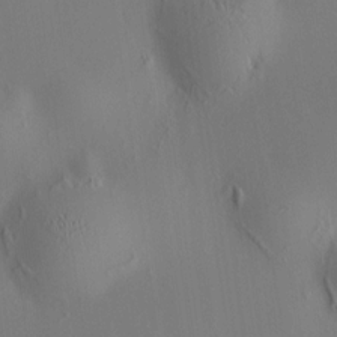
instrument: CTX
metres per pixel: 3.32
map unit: HNhu
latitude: 8.5924
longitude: 14.5952
